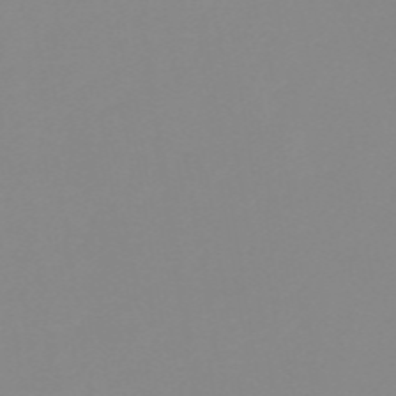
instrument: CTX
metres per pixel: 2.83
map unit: HNb
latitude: -56.0472
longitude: -45.9717
